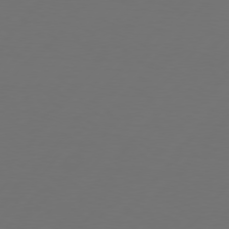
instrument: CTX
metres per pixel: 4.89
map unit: Hpe
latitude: 76.2900
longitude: -138.5735
